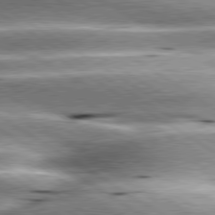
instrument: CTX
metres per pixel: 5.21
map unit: lApd
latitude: 80.1011
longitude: -142.2334
